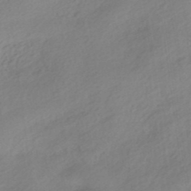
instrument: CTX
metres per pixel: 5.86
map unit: HNhu
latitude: -40.4629
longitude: 92.9353
